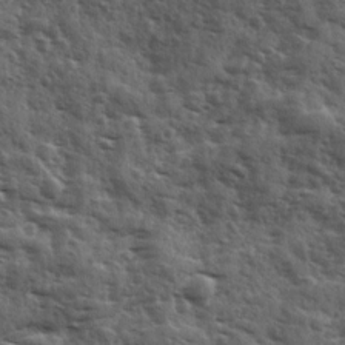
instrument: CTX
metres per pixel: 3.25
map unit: Ave
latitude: 11.7261
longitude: -102.9702
